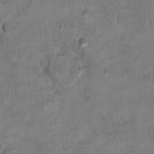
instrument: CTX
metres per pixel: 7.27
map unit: Ht
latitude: 10.3467
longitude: -33.0458
